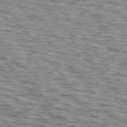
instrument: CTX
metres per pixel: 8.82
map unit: lApd
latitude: 76.1200
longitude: -70.6868
